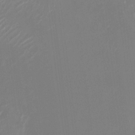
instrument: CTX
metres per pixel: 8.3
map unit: Nhu
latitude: -28.1606
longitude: -66.9891
